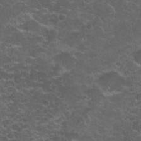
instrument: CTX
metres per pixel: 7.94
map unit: Nhu
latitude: 28.1767
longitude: -60.9891
